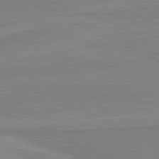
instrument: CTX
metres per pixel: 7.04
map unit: lApd
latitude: 81.1781
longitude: 169.5588
